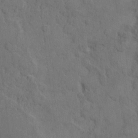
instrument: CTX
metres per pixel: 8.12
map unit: eHh
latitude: 7.5182
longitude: -62.8947
